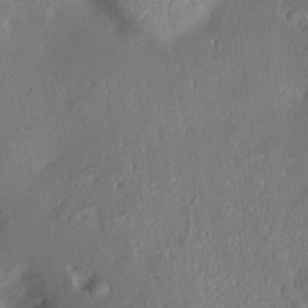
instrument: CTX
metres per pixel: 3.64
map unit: Aa
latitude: 15.3860
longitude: -148.2145
